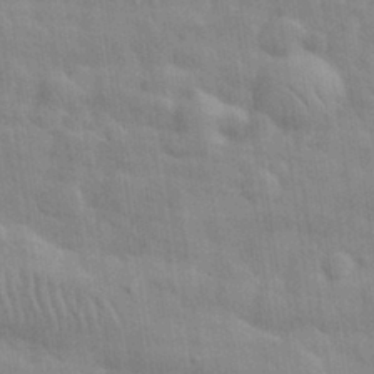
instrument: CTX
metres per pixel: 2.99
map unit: eHh
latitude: 32.1200
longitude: -70.9325
